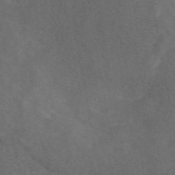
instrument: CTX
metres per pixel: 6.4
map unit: eAb
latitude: 49.6694
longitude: 118.9542
